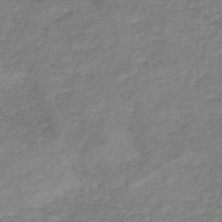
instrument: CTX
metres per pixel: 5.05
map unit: HNhu
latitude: -47.2754
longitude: 28.2362
